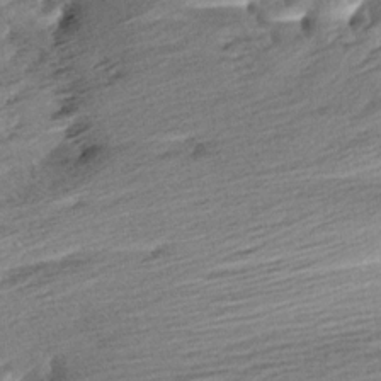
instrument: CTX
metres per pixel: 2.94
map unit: Aa
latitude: 6.1200
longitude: -137.3482
